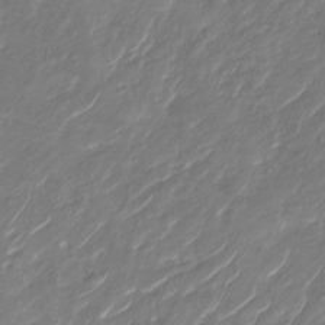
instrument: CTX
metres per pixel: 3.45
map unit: Nhu
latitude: -29.3321
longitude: -72.0255
